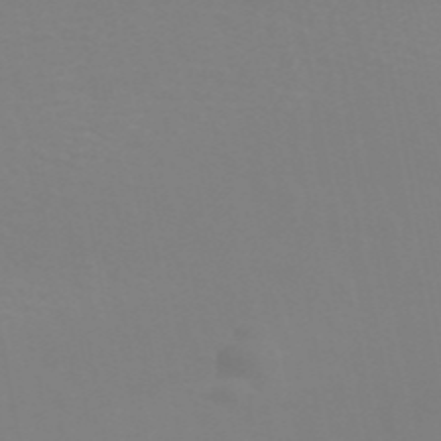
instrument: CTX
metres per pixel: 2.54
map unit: ANa
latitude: 45.1025
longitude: 29.2565
